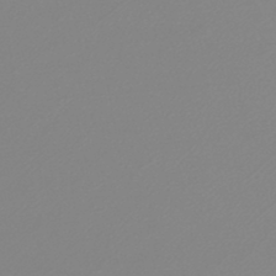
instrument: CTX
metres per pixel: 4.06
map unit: lHb
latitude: -44.6141
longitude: 54.9164
